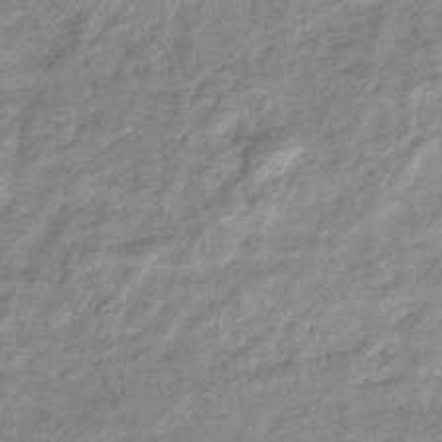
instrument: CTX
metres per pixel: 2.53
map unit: eHb
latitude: -39.4455
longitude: 81.5777
